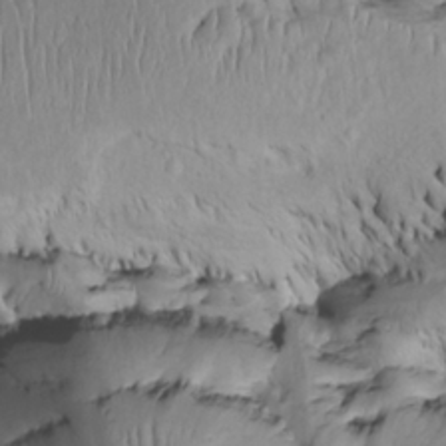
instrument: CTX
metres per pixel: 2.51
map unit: Htu
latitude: -4.8408
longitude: 153.0297
